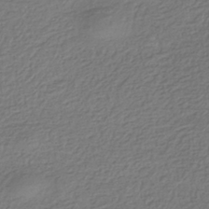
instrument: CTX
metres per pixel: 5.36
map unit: HNhu
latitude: -42.5762
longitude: 99.7100
